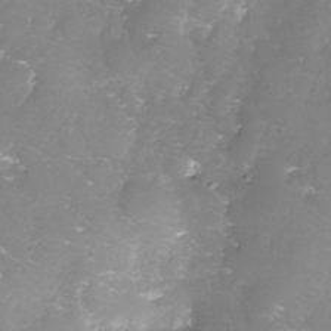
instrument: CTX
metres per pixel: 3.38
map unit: Nhe
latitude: -27.5966
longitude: -109.5749
